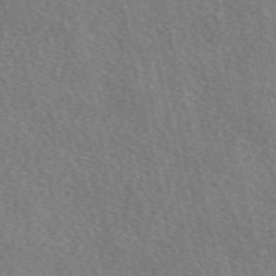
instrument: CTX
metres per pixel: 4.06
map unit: eAb
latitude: 51.3292
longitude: 113.8989
